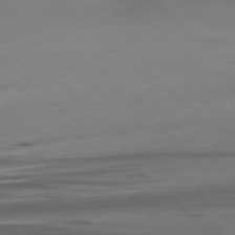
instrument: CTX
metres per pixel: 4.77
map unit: Ap
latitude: -78.5384
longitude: -61.9150
